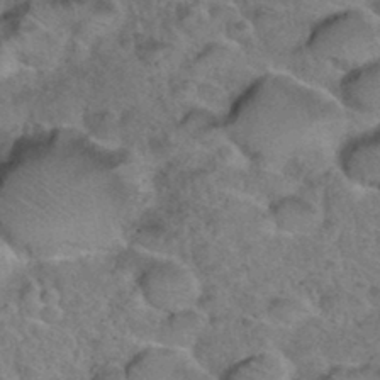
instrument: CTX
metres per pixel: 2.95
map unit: Hto
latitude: 35.9528
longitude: -48.4790
